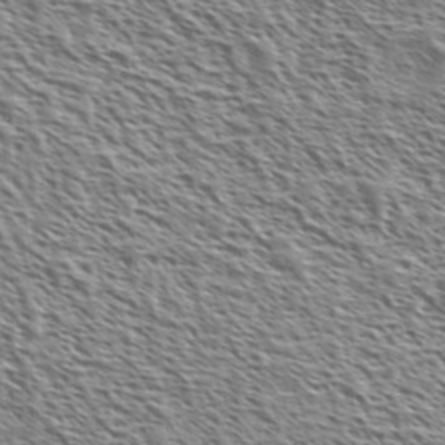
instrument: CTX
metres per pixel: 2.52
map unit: Ave
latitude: 36.8947
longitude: -111.3860
